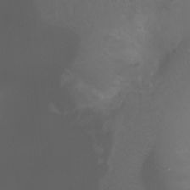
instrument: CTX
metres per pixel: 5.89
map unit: Ht
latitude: -0.4629
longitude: -45.8961
